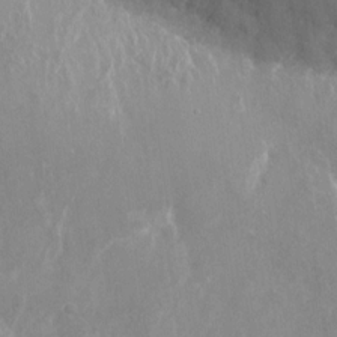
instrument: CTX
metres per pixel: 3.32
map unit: Nhu
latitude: -27.5210
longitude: -79.4049
